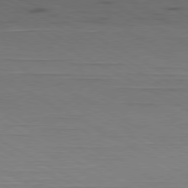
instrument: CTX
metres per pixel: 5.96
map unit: Hpe
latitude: -80.7086
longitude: 21.2754
